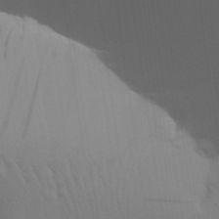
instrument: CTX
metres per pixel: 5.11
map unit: Aa
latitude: 30.9325
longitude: -133.4804
